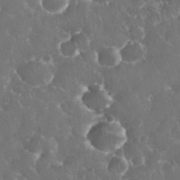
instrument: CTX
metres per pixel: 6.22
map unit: eHh
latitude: 34.0822
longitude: -63.4049
